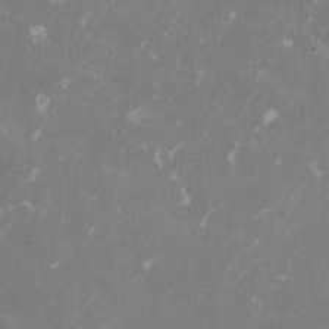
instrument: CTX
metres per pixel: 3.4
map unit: HNhu
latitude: 1.6316
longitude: -3.4237
